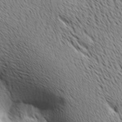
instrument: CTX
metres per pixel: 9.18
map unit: Ave
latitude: 10.5357
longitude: -107.5371
